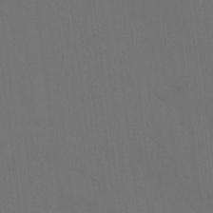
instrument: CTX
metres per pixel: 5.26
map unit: eHh
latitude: 5.1781
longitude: -65.7450
